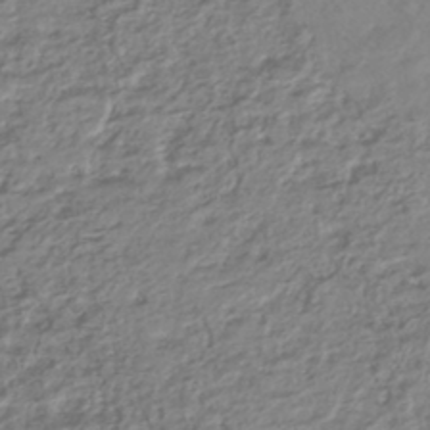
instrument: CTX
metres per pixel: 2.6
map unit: HNhu
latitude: -44.2740
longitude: 103.0109
